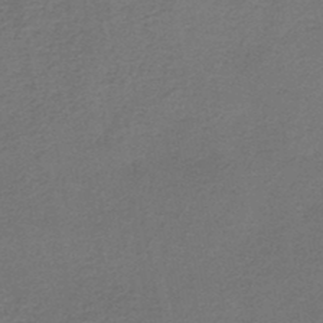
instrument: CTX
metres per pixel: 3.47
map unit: HNb
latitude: -45.1620
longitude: 52.5006
